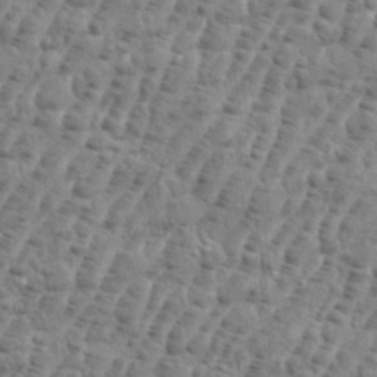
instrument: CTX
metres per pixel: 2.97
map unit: eHh
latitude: 36.1767
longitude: -136.2901
